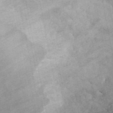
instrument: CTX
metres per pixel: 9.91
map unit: ANa
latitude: 45.8961
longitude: 28.1228
